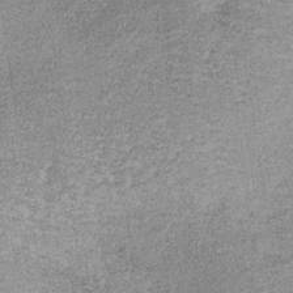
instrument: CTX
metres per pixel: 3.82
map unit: lHb
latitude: -37.3698
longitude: 65.4833
